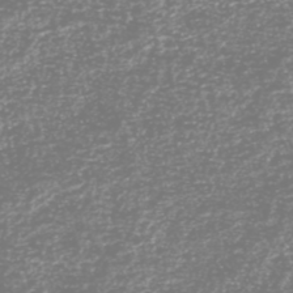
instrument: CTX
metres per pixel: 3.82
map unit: HNhu
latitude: -46.6518
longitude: 29.0487
